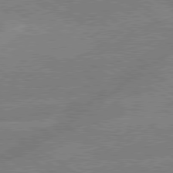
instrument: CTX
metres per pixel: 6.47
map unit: lApd
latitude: 79.5182
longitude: -132.9703
